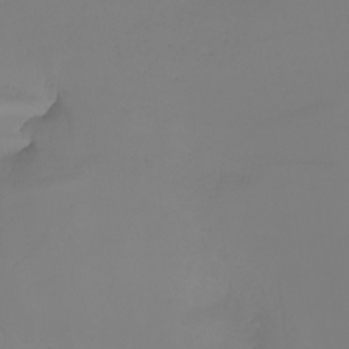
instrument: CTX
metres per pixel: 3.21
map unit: Nhu
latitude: -5.5777
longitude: -94.0444
